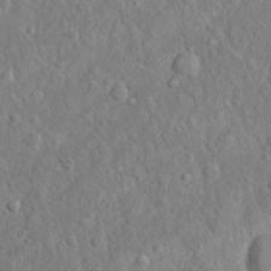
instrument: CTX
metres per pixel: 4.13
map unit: Nhu
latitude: 23.0647
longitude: -67.0836
